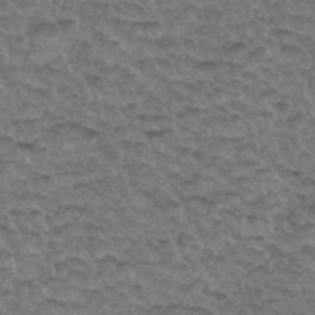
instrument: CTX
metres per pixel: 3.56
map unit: Hto
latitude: 35.9150
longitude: -50.0633
